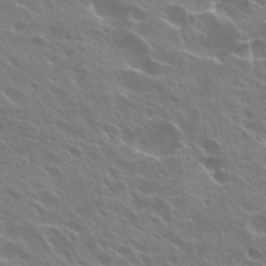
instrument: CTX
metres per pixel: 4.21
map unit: Hto
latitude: 27.4427
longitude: -41.2725
